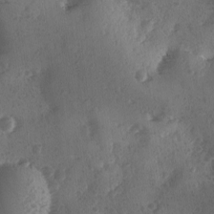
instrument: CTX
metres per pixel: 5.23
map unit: Ave
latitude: -9.5777
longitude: -118.3089
